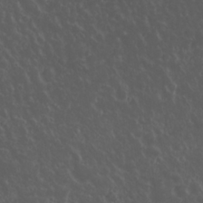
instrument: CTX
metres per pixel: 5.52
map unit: Nhu
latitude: 23.4804
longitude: -62.1956
